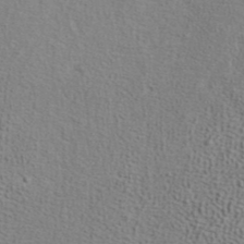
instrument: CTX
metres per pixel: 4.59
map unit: ANa
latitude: 39.7638
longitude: 21.5021
